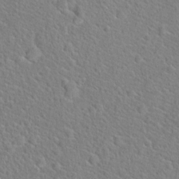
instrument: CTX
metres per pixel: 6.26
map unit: Hto
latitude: 19.4426
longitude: -44.4601
